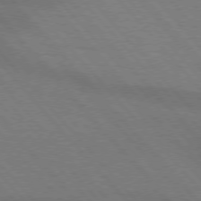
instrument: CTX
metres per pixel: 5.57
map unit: lApd
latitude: 75.3293
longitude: -81.2915
